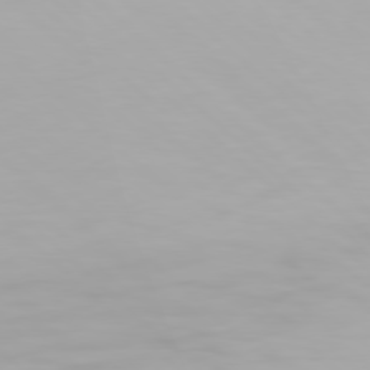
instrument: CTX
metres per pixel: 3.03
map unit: Hpe
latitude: 77.4048
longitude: -163.1592
